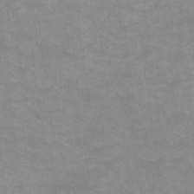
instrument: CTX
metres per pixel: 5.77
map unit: Nhu
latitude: -11.5399
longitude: -40.2522
